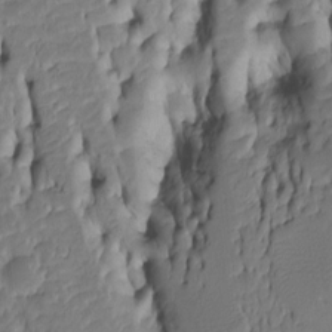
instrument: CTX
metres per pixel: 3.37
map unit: Htu
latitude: -5.2942
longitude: 150.9730
